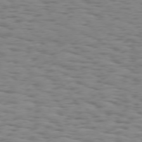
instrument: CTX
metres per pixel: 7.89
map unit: Hpe
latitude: 73.8206
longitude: -132.8002
